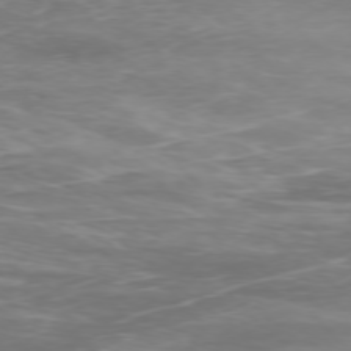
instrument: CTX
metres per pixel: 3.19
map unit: Ap
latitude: -77.1431
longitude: -61.5560
